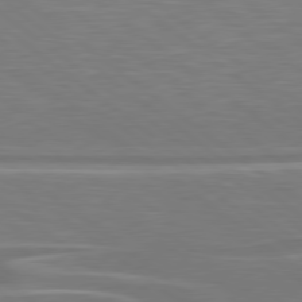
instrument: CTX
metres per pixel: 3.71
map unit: Hpe
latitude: 78.9136
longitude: -126.3845
